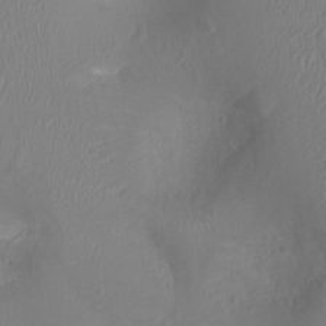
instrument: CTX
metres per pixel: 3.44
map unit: Ht
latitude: -3.6910
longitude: -16.6679
